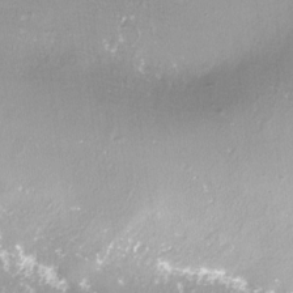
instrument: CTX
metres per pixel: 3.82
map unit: Nhe
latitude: -27.8611
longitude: -109.6693
